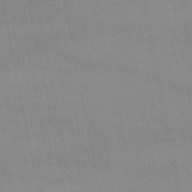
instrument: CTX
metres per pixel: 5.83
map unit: lHb
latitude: -48.1039
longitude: 75.8045
